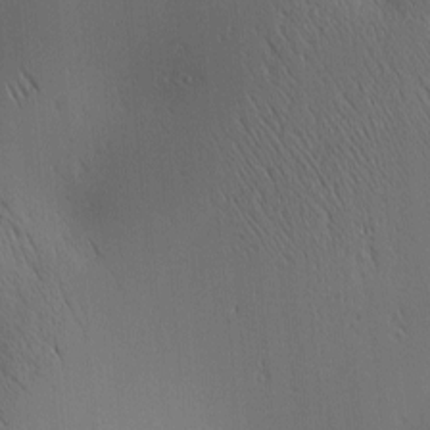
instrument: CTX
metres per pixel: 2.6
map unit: lAa
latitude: 1.9528
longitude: -115.5560
